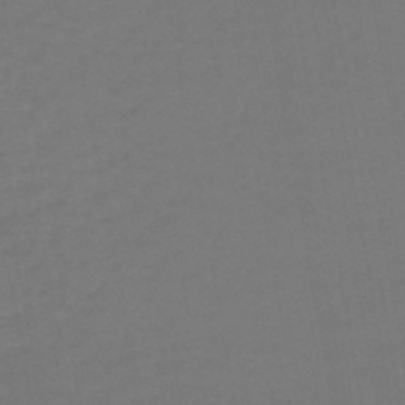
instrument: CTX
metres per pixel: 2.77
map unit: HNhu
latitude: -49.2565
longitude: 99.7855
